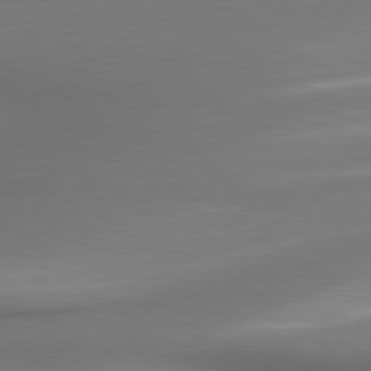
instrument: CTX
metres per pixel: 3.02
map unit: lApd
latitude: 80.0444
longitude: 178.6329
